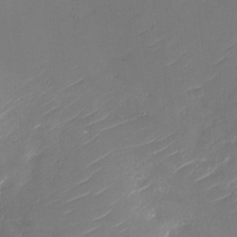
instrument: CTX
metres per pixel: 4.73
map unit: Nhu
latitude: -30.1606
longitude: -72.3090
